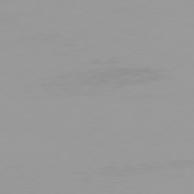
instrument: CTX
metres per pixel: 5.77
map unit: Hpe
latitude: 75.5938
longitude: -129.1781
